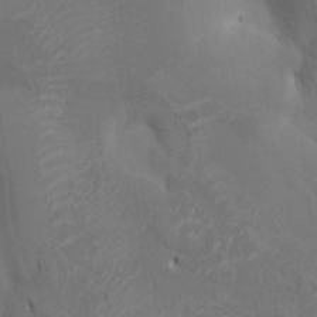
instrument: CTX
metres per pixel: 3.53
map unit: HNhu
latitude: 8.3845
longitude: -3.9906
